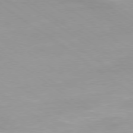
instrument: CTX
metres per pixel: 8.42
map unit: Ap
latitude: -79.4076
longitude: -66.5167
